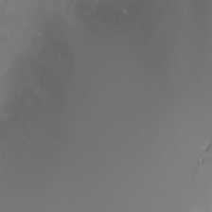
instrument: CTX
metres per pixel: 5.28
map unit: Nhu
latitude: -12.8408
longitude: -72.2712
